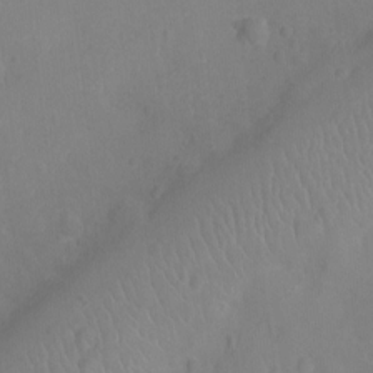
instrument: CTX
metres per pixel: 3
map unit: Ht
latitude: -9.1998
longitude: -21.7639
